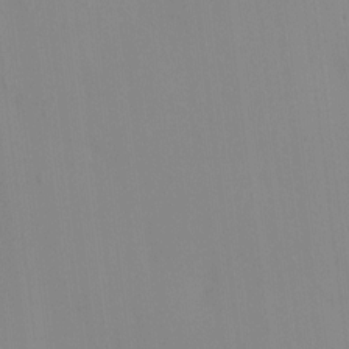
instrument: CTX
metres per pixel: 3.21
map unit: eHh
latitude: -0.4251
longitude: 17.6533
